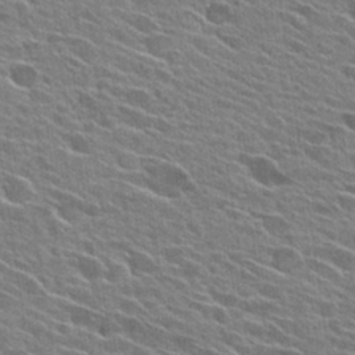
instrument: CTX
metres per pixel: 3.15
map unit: Hto
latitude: 27.0459
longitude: -43.3860
